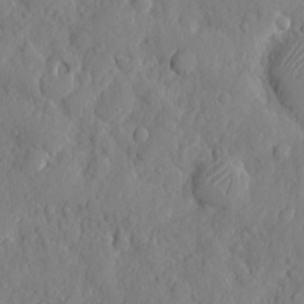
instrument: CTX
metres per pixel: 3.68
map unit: eHh
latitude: 6.7246
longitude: -75.3860
